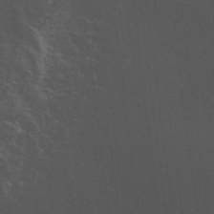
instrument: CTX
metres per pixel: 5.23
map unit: ANa
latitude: 41.5749
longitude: 50.3117
